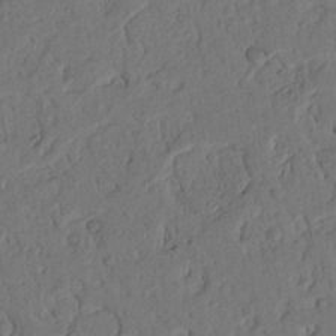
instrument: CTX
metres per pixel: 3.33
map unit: Nhu
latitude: 20.9514
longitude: -75.3482
